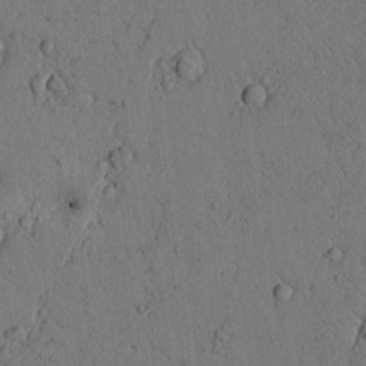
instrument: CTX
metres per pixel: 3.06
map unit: lAvf
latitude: 4.4979
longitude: 159.3131
